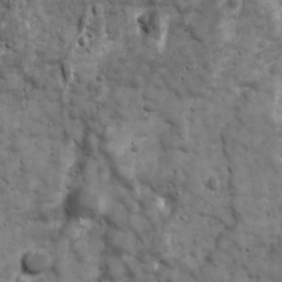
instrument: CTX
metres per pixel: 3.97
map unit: Ave
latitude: 16.8758
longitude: -133.7072
